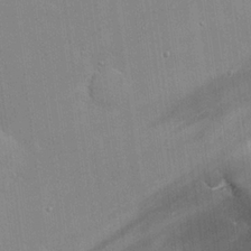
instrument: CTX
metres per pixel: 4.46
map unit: eHh
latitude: 24.9135
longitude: -90.1389
